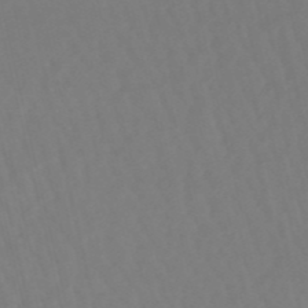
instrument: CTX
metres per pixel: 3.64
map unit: eHb
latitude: -49.7478
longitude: 76.5007
